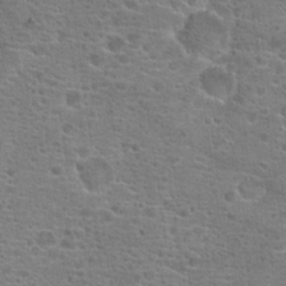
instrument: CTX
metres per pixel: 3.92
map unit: Hto
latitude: 19.7827
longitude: -41.6693
